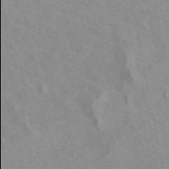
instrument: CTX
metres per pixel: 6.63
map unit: eAb
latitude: 50.2900
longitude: 118.0094
